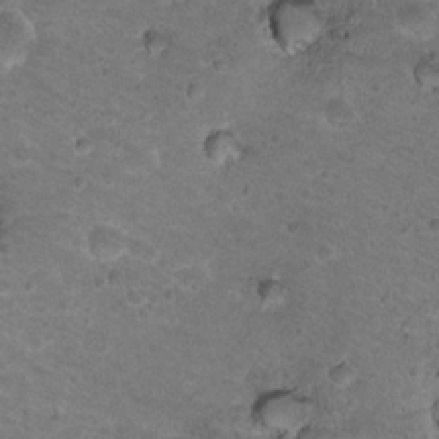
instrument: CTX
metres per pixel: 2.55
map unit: Hto
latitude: 21.3671
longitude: -33.0647
